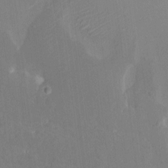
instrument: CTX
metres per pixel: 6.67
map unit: HNhu
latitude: 7.3104
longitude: -5.3671
